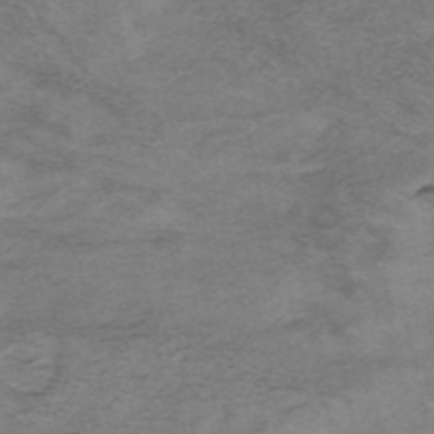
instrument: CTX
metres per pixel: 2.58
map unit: HNhu
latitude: -41.0108
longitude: 104.1039
